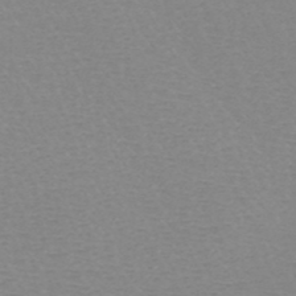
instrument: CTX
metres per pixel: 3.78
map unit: HNb
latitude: -45.6722
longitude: -42.2712
